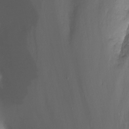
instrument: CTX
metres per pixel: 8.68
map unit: Nhu
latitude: -13.0487
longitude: -57.7827
